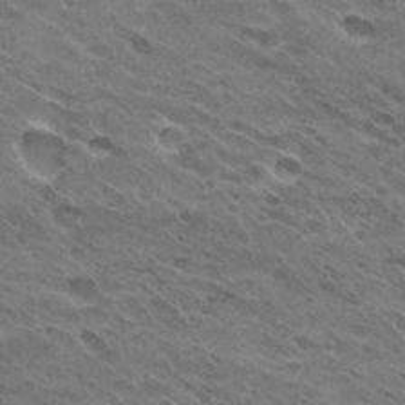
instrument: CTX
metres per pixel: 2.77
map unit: Hto
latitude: 30.7058
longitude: -45.2537
